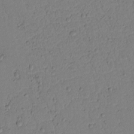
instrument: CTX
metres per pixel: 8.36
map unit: lAvf
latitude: 8.5924
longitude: 167.0108
